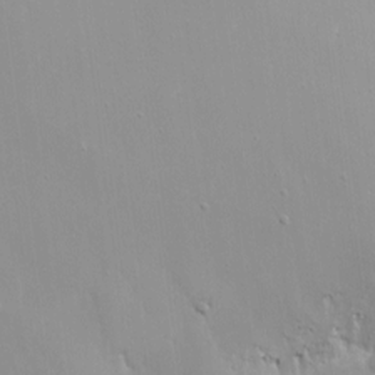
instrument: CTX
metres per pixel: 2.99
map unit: eHh
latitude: 4.1767
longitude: -69.0648
